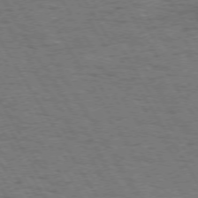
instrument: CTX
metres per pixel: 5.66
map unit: Hpe
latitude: 72.6302
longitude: -123.6127
